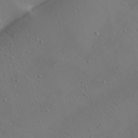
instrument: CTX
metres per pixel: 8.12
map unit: lAa
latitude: 22.7057
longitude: -138.3845
